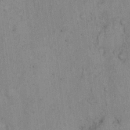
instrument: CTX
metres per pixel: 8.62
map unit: eHh
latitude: 16.7624
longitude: -63.0837
